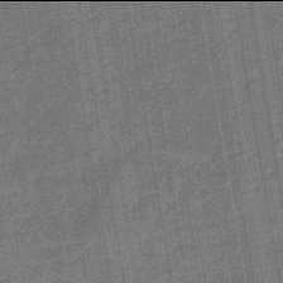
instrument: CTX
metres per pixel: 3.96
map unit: eHb
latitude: -46.0094
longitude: 87.3888
